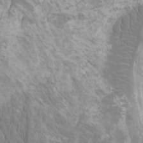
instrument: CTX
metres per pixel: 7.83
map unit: Htu
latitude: -6.1039
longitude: -75.7639
